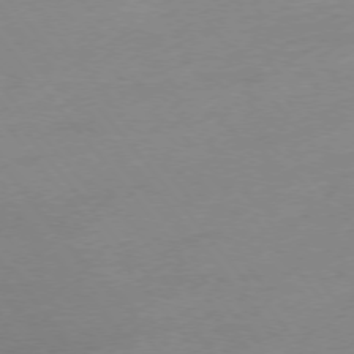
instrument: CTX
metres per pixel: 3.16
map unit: Hpe
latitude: -76.1039
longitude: -15.6883
